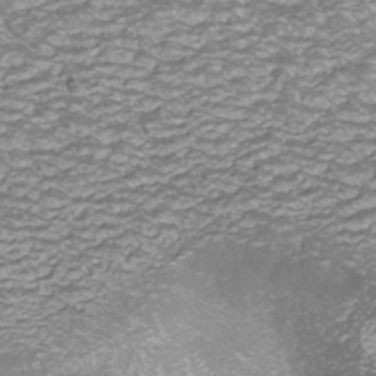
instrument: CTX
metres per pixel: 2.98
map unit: ANa
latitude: -42.5762
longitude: 108.4251
